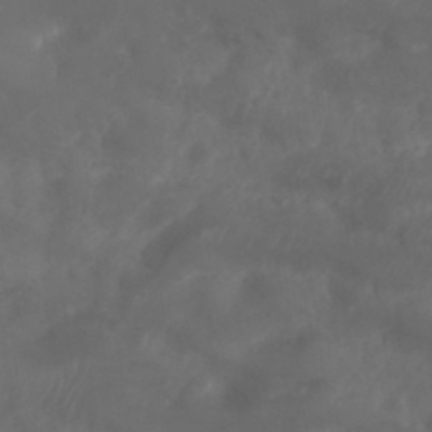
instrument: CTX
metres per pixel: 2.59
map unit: Nhu
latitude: 25.7260
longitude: -62.6302
